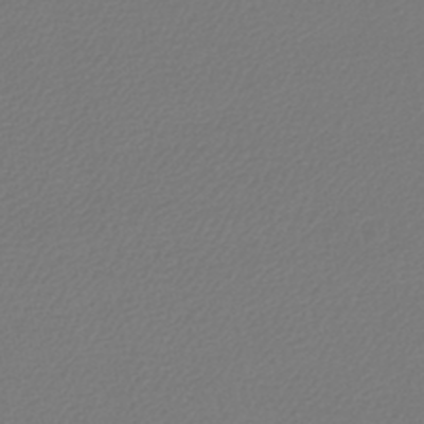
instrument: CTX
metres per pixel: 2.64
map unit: lHb
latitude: -42.8030
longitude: 65.5588
